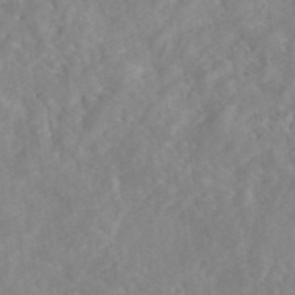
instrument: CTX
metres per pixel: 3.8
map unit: eAb
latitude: 45.5182
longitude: 127.1998
